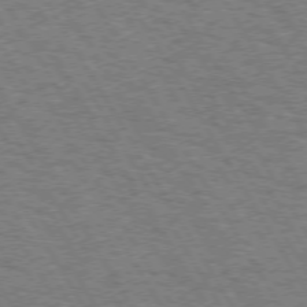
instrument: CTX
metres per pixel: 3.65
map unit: Hpe
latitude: 73.1970
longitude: -128.8947
